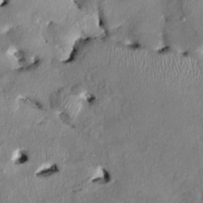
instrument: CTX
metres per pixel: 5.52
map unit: HNhu
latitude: 3.1970
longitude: -4.8380
